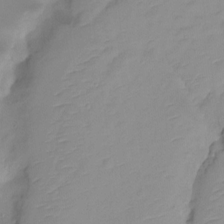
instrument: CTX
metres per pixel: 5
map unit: Ht
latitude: -14.1417
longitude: -51.3103
